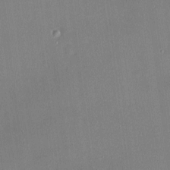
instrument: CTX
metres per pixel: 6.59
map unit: HNhu
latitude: 7.3293
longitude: 7.6533
